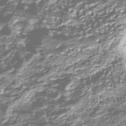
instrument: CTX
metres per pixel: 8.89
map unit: Nhu
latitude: -39.3132
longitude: -82.3845
